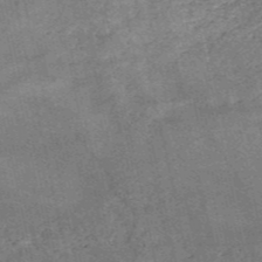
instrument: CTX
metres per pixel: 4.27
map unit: HNb
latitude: -53.5777
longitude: -46.3090
